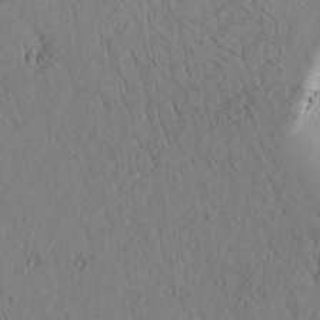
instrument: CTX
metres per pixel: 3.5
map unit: lAvf
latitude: 5.2348
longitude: 159.2375
